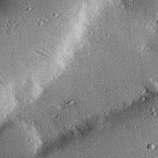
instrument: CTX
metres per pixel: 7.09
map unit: eHh
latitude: 23.0080
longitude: -90.4034
